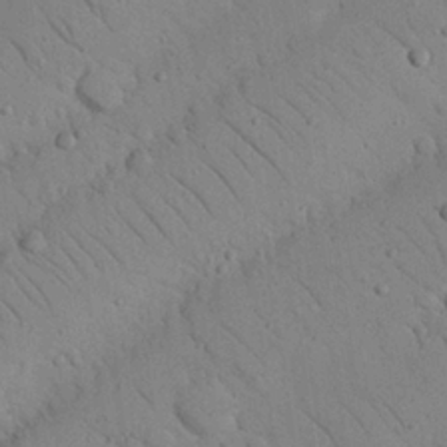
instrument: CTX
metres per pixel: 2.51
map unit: Nhu
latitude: 23.0647
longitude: -75.0836
